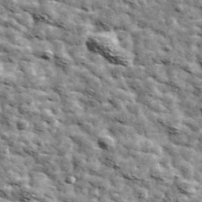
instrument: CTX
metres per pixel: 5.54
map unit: Ave
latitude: 42.4223
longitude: -107.9150
